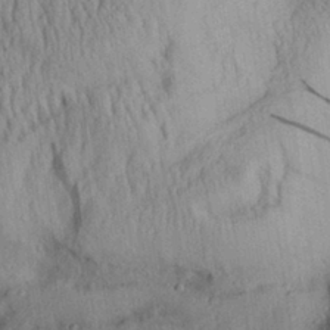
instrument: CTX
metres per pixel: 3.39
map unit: Aa
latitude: 29.9906
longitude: -137.1781
